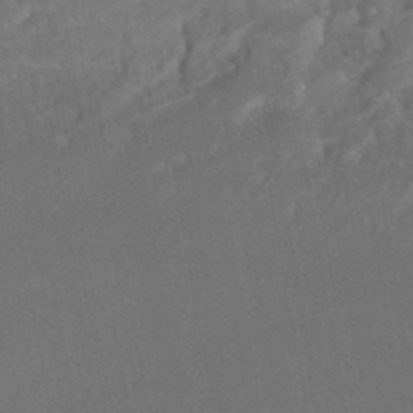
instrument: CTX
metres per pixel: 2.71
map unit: HNhu
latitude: -42.5951
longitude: 102.5763
